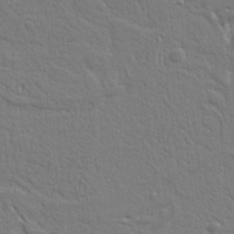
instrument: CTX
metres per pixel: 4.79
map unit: Ht
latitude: 9.5371
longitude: -76.5168
